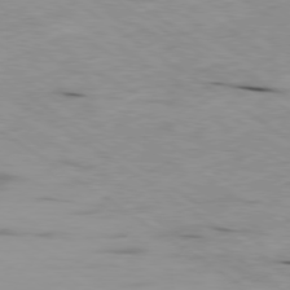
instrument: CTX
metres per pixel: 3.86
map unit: Ap
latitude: -79.9556
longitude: -101.8206
